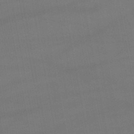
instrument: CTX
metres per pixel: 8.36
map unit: lHb
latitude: -47.3320
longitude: 73.6533
